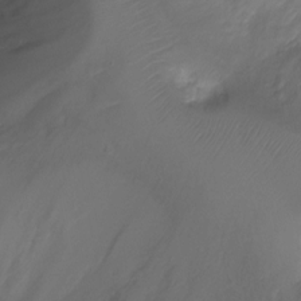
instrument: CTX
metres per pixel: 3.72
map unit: Ht
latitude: -2.7463
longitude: -29.1592
